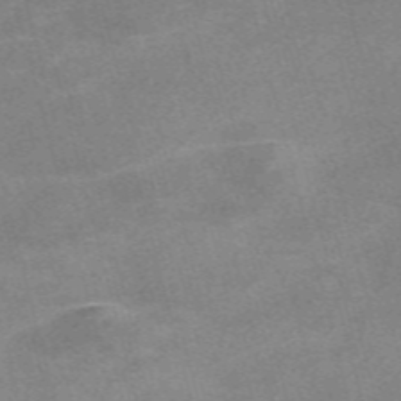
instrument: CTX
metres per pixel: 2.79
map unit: Nve
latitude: -58.4817
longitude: 64.8408
